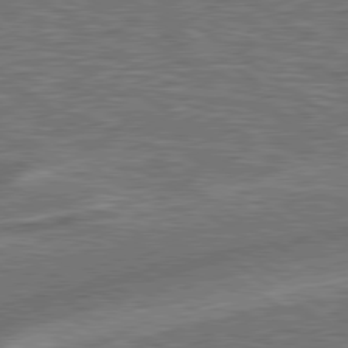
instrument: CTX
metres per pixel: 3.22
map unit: lApd
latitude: 79.3482
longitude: 173.3887
